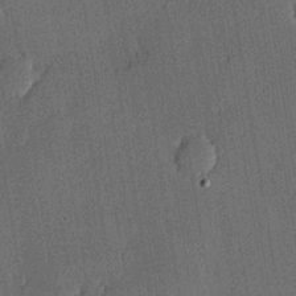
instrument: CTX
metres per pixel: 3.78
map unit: lHvf
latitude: 20.1578
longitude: 145.0487
